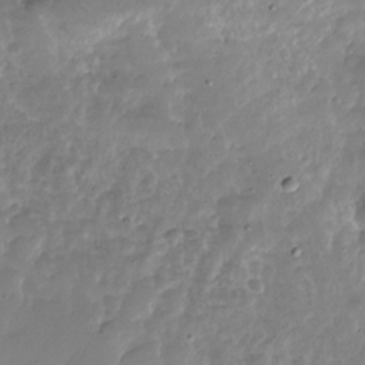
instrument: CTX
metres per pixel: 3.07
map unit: Nhu
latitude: -27.6532
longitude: -60.2144
